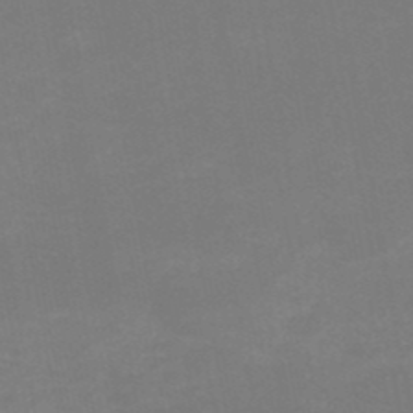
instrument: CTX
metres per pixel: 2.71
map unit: HNb
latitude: -50.3306
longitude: -50.7246
